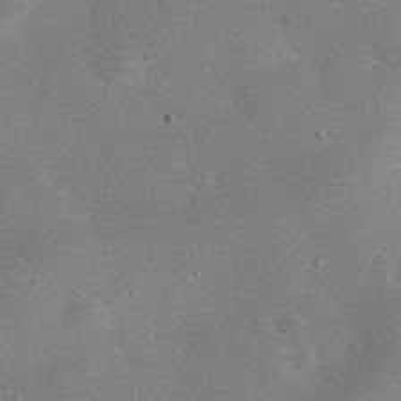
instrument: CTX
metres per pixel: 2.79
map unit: eHh
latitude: 25.6127
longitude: -67.7827
